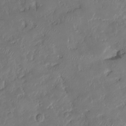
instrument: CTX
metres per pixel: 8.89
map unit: HNhu
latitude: -24.5196
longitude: 51.1431
